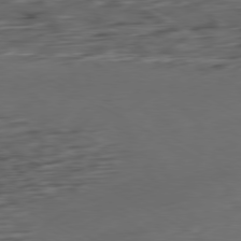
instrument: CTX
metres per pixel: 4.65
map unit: Ap
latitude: -79.3320
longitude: -57.1970
